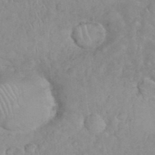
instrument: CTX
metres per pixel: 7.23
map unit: eHh
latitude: 35.0647
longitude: -62.4034
